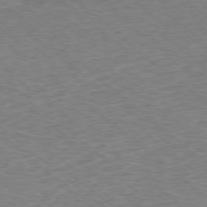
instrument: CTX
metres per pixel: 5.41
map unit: Ap
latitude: -77.8611
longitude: -92.4790
